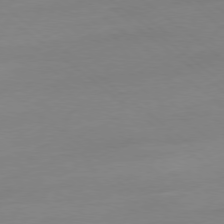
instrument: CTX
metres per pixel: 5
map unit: Ap
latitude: -78.9352
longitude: -56.5167
